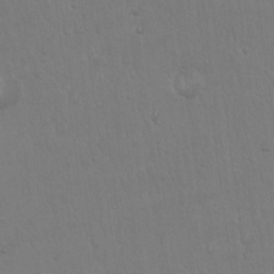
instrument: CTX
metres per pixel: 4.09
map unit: Hto
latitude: 18.4790
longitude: -59.8583
